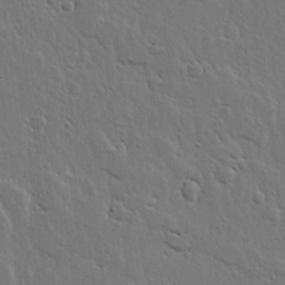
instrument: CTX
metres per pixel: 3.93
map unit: lHvf
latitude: 17.5938
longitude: -116.9703
